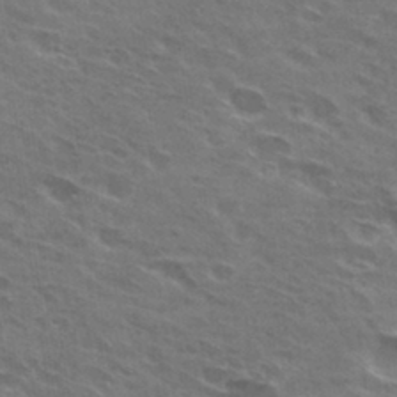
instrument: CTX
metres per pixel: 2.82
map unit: Hto
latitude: 31.2915
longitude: -44.8947
